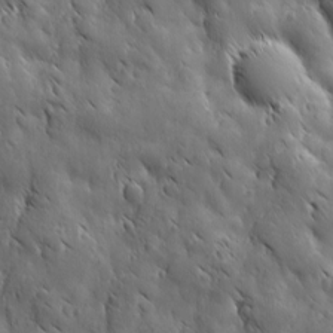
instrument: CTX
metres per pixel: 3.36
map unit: Ave
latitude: 12.5168
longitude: -105.2348
